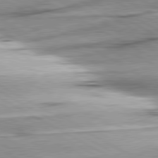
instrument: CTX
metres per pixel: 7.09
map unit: lApd
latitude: 80.4601
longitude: -157.1970
